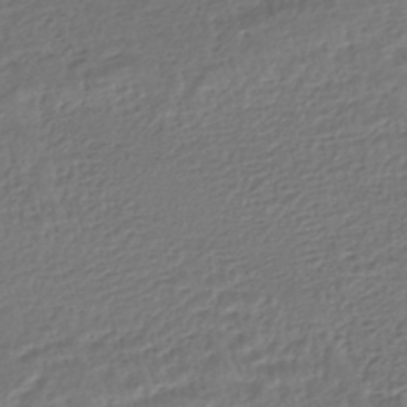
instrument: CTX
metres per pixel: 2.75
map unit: HNhu
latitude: -46.0472
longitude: 103.0298
